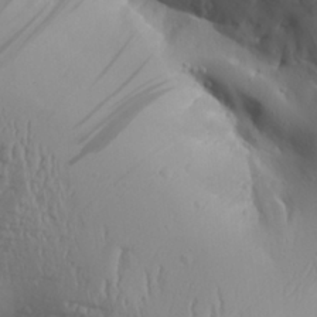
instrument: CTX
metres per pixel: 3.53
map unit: Aa
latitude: 30.1578
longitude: -132.3467
